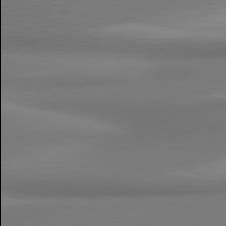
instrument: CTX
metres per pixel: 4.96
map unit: lApd
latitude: 80.1956
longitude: 174.0094
